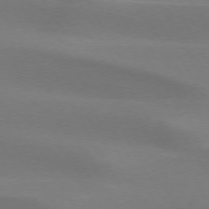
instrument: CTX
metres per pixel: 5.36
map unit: lApd
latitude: 73.5560
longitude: -49.4615
